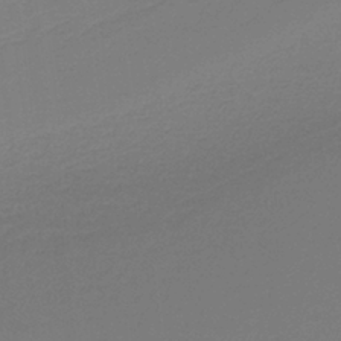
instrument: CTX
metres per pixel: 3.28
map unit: HNb
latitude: -37.6344
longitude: 55.0864
